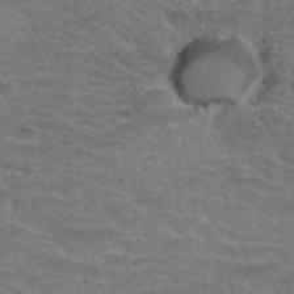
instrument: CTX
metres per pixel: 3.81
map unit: Hto
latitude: 35.5938
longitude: -44.3656
